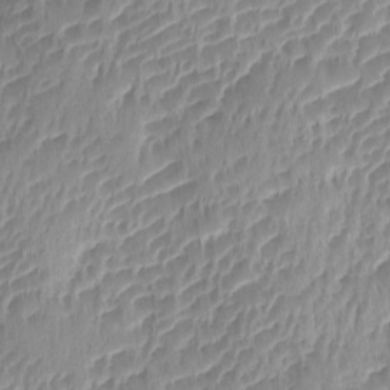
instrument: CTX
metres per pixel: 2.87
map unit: Ave
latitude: -10.3117
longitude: -119.8394
